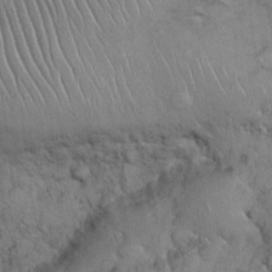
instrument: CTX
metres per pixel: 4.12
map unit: Nhu
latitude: 27.2537
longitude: -68.1200
